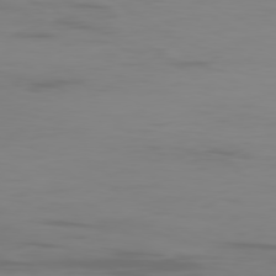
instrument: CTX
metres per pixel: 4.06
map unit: Ap
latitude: -80.1228
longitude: -93.5749
